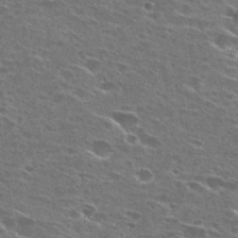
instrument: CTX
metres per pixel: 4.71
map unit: Hto
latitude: 26.9892
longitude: -45.8961
